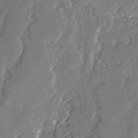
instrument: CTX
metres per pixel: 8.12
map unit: lAvf
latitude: -2.5384
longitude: -106.6490
